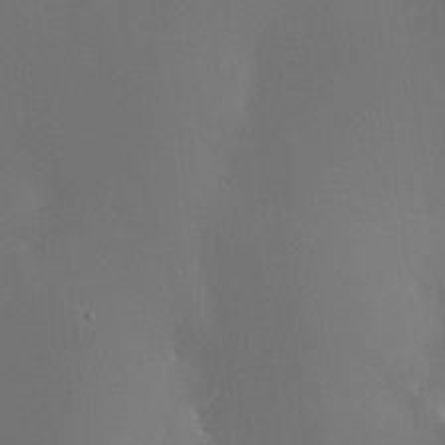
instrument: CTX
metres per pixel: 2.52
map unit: HNhu
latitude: 8.1389
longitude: -0.5357
